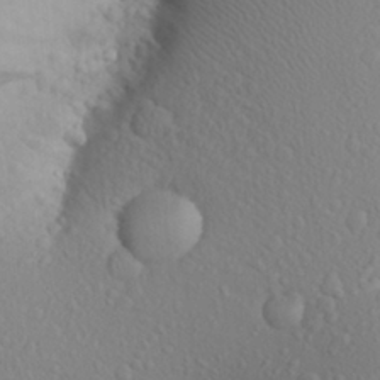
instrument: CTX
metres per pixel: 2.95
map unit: Aa
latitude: 24.8757
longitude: -146.7436
